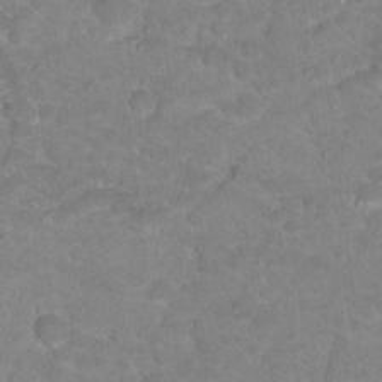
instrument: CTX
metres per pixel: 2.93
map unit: Hto
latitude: 18.3278
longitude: -35.2159
